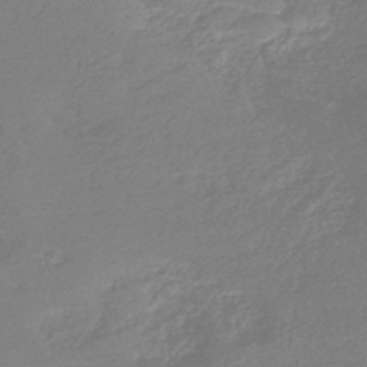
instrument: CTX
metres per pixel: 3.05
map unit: HNb
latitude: -44.5574
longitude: -38.1389
